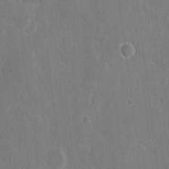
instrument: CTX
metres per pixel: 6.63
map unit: eHh
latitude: 8.1011
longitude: -68.1011
